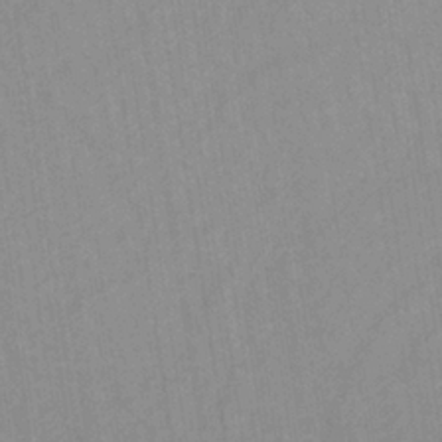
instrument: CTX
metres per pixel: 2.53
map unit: lHb
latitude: -35.4832
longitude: 71.8989
